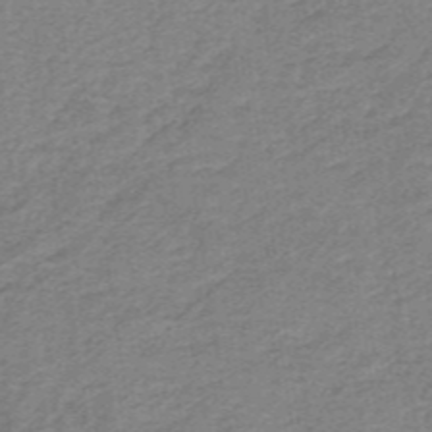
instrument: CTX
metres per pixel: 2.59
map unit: lHb
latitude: -40.7085
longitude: 54.4440
